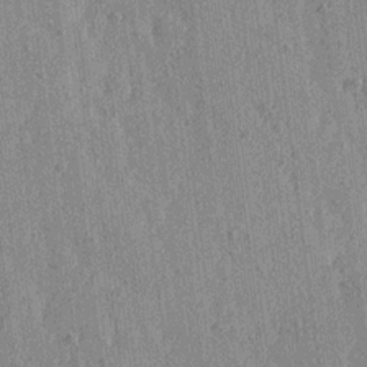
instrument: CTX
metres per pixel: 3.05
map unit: Ave
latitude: 15.5938
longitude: -105.3104
